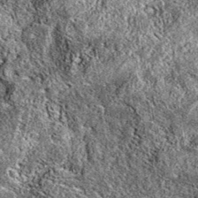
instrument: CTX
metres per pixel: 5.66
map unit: eAb
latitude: 37.7638
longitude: 111.7289
